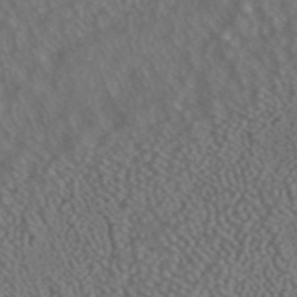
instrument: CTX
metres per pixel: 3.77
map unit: ANa
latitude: 43.4804
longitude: 28.3684
